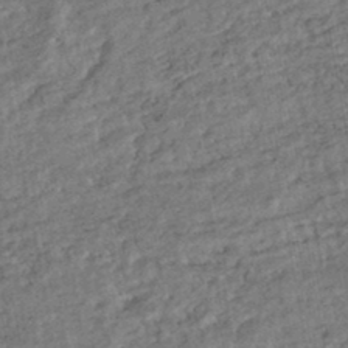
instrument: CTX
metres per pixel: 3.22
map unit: HNhu
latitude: -44.9731
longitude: 97.7478
